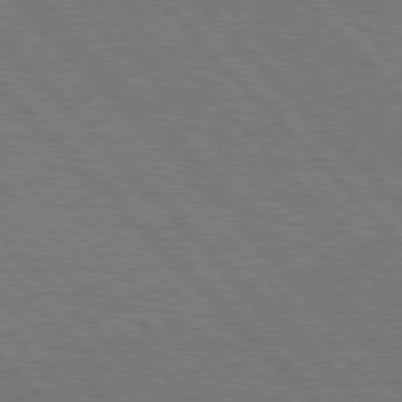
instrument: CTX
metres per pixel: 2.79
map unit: Hpe
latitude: 77.1781
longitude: -126.4412
